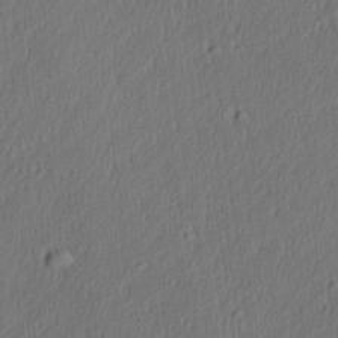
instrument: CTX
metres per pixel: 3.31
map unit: Aa
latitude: 27.8206
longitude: -137.6694
